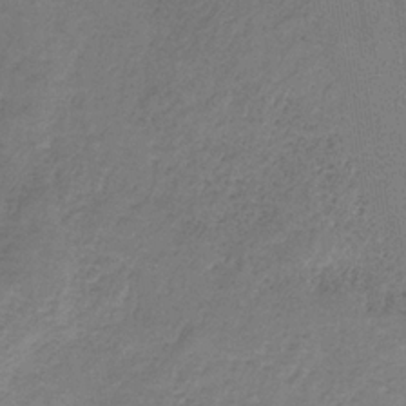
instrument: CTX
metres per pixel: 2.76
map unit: HNb
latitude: -32.8597
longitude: 57.6911
